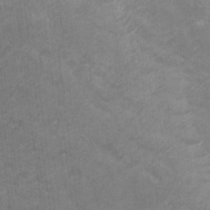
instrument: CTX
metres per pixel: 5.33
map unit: Nhu
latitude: 5.6127
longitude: -17.8772
